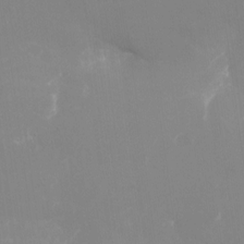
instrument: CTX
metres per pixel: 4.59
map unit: Nhu
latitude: -24.3117
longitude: -72.5546
